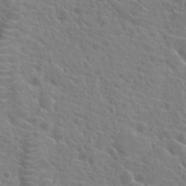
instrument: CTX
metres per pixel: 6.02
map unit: Hto
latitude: 21.4805
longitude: -39.6316
